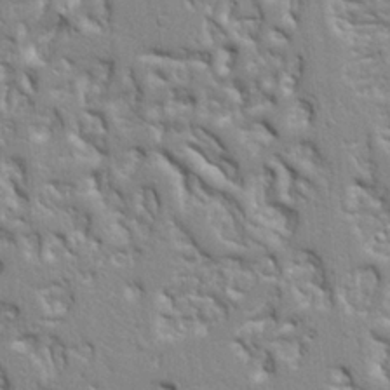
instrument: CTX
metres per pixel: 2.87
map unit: Ht
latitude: 8.6680
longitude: -76.3467
